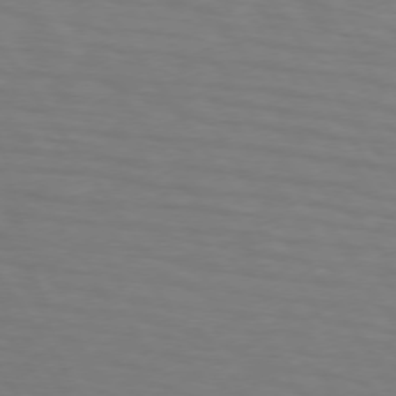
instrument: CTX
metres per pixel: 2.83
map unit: lApd
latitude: 73.6883
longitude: -75.8205
